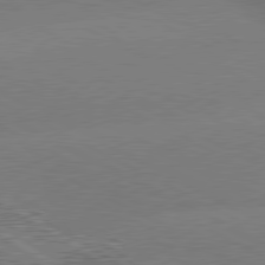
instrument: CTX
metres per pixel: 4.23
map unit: lApd
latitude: 80.4601
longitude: -151.5749
